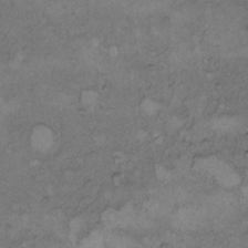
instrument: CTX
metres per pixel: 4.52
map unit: Hto
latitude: 8.3278
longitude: -59.9906
